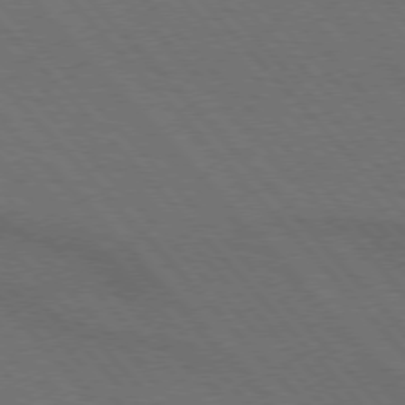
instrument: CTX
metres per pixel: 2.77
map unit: lApd
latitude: 75.3104
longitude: -81.7261
